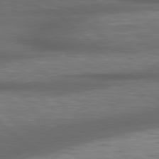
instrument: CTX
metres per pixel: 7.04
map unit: lApd
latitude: 79.0081
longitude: -116.9136
